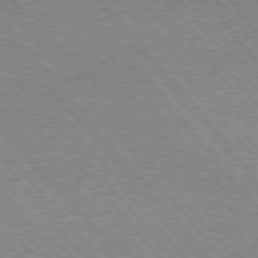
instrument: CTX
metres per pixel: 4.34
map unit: lApd
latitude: 76.3845
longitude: -85.6316
